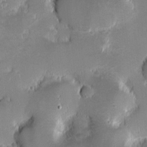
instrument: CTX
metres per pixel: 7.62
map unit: eHh
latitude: -1.5211
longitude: -85.7828
